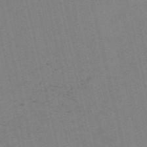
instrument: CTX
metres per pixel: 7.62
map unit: Nve
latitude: -57.7666
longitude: 50.8219
